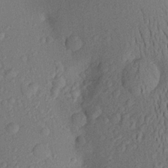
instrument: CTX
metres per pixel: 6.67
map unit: Aa
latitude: 22.6301
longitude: -144.8191
